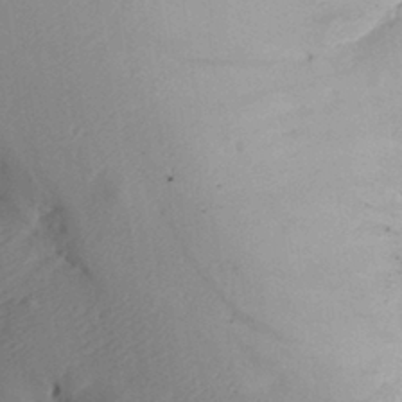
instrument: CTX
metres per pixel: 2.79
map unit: Aa
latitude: 29.7827
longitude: -135.8016
